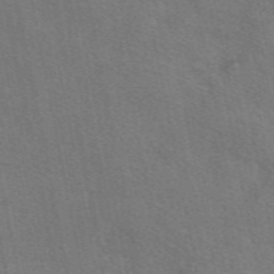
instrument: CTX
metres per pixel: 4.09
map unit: eAb
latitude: 51.2914
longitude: 115.2187
